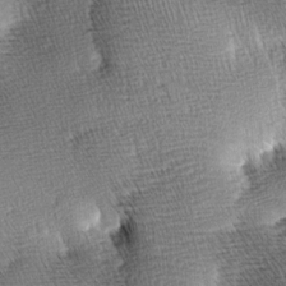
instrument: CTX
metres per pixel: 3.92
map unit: lAa
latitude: -8.3495
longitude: -124.9513
